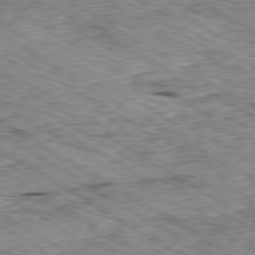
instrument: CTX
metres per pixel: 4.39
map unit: Ap
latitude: -80.2929
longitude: -49.2348
